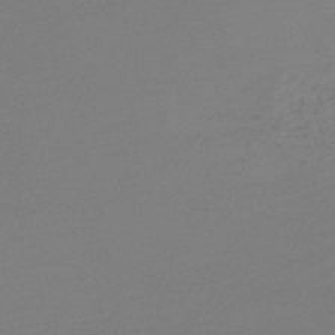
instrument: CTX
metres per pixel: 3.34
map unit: lHb
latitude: -47.7099
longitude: 59.7477
